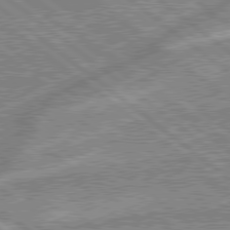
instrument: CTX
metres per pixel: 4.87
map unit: lApd
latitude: 79.1026
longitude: -168.1389
